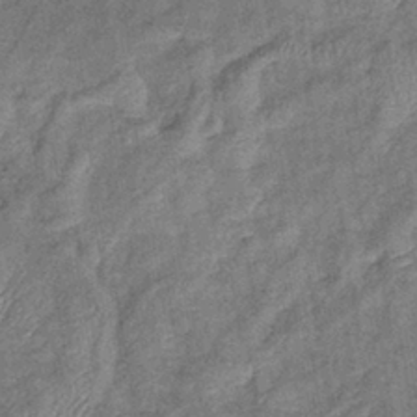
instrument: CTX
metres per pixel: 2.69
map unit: eHb
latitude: -38.8219
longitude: 77.8044
